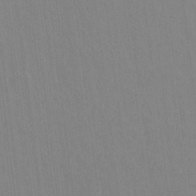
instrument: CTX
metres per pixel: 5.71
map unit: Hto
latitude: -11.2565
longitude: -38.5735
